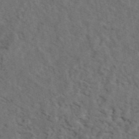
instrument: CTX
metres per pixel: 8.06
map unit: eAb
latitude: 43.8772
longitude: 109.6155
